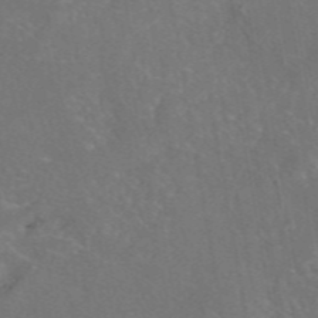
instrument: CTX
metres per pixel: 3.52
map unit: eAb
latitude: 47.2159
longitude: 109.0297
